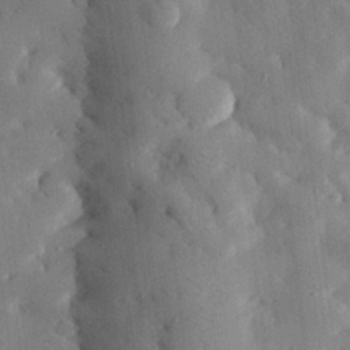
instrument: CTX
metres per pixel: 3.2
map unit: eHh
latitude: 28.5734
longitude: -79.2915
